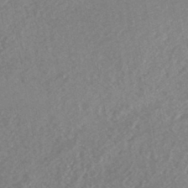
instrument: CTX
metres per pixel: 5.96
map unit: HNhu
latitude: -44.6141
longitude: 95.0486
